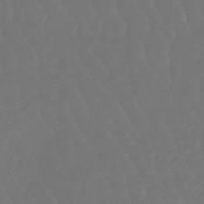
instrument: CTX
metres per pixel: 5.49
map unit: lHb
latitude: -47.2376
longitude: 79.5021
